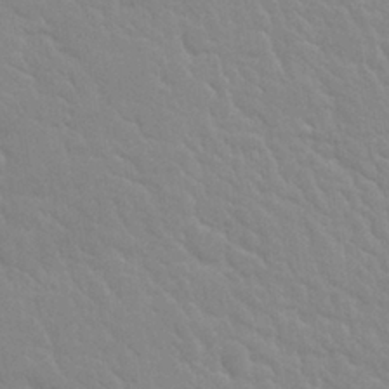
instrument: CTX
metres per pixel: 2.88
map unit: Nhu
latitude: 28.6868
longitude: -54.7246
